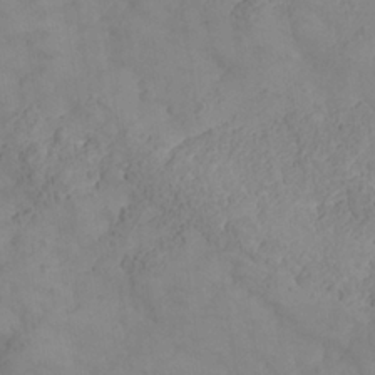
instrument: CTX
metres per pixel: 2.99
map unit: Nhe
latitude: -37.4454
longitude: 139.1431
